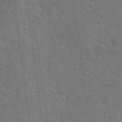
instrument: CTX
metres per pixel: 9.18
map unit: Hto
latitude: 23.8394
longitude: -47.3104
